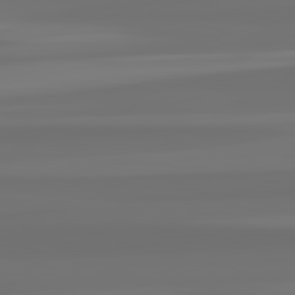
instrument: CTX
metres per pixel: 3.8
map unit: lApd
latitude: 82.5734
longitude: -178.0255
